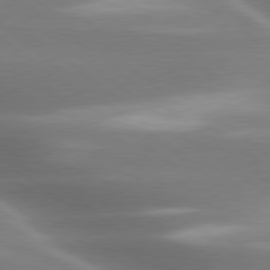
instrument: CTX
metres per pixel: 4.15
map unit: lApd
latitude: 79.8395
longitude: -118.0822
